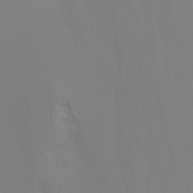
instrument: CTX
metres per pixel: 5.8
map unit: Nhu
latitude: -8.8597
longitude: -51.8016
